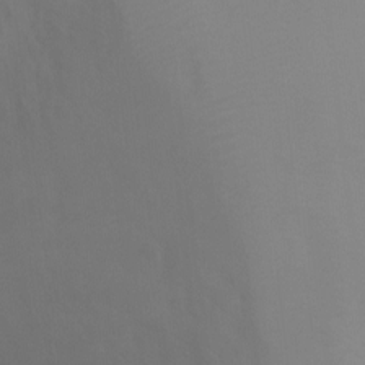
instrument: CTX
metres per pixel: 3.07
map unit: Ht
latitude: 3.5938
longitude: -28.8947
